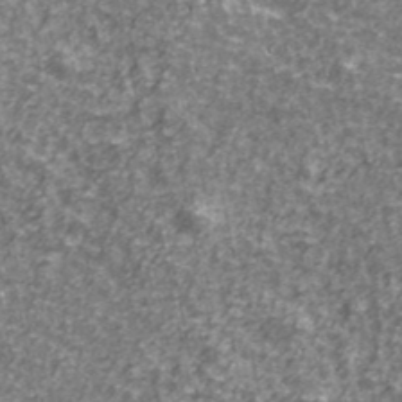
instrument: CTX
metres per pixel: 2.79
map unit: Ave
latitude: 42.0633
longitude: -114.0255
